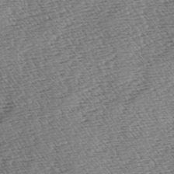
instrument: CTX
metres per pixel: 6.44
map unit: lAa
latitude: -3.5210
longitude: -122.5168
